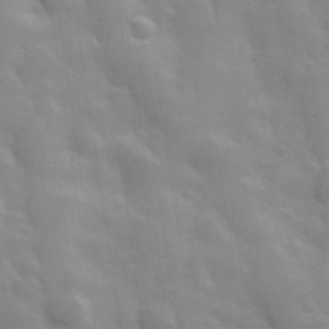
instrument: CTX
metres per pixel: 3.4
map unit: Hve
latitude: 31.1026
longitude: 150.6518
